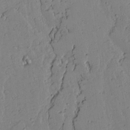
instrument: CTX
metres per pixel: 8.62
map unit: lAvf
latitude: 16.1200
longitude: -127.5749
